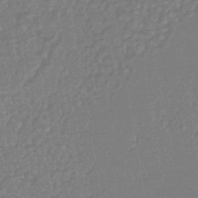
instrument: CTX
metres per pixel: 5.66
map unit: HNhu
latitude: -43.4643
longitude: 99.2187
